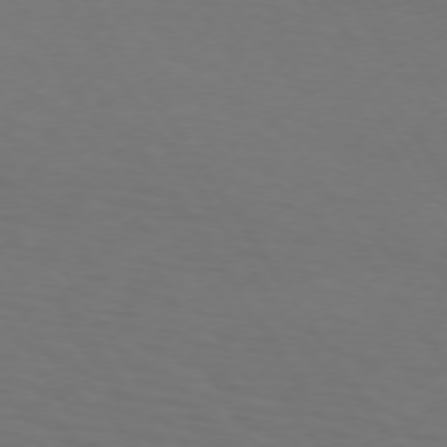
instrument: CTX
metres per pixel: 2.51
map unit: lApd
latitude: 73.4238
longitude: -75.7450
